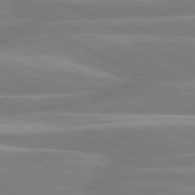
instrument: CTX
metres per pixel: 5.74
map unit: lApd
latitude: 80.5357
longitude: -134.7057
